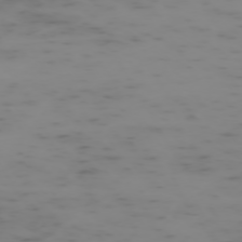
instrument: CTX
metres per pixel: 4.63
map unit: Hpe
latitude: -73.7288
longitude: 6.6518
